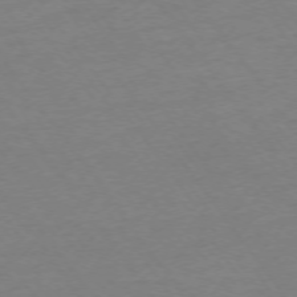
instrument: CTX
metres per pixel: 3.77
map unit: Ap
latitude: -75.0109
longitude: -83.8961
